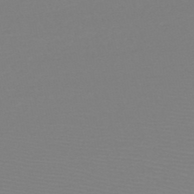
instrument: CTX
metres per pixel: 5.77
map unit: HNb
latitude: -48.8975
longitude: -43.1403
